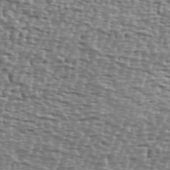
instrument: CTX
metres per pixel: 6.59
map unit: Ave
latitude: 40.2522
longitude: -112.2711
